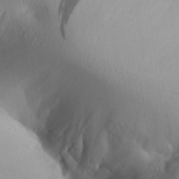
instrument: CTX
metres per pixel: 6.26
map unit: Aa
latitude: 25.3103
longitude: -136.9325
